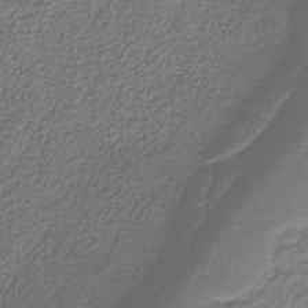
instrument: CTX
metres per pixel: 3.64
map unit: HNb
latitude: -37.6532
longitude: 51.5588
